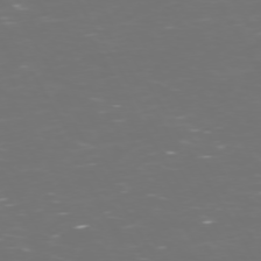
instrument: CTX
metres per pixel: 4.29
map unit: Hpe
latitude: 72.3846
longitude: -126.4790
